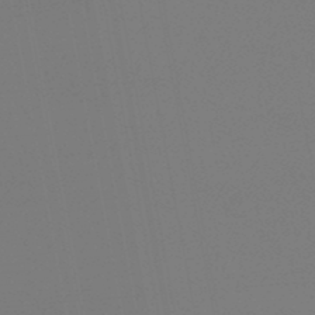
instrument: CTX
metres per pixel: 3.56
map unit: lHb
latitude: -46.7463
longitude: 69.3131
